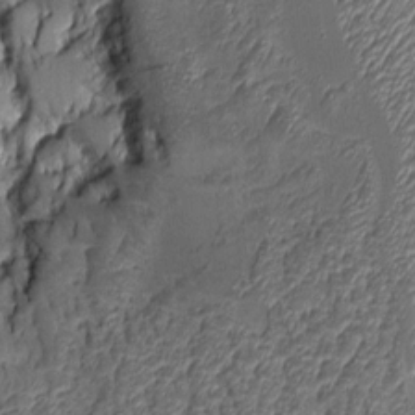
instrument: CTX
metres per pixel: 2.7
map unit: Aa
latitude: 7.4048
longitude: -128.3845
